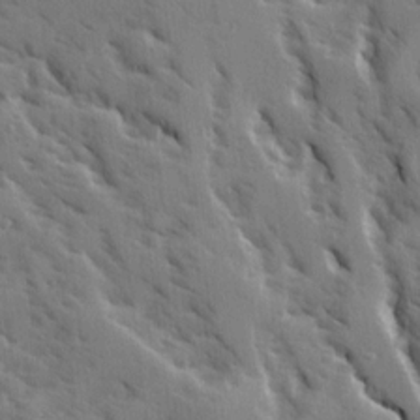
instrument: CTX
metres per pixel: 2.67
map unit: Ave
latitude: 15.7639
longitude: -130.7058
